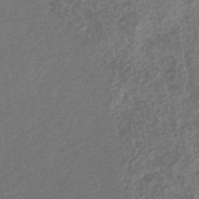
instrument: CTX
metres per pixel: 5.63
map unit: eHb
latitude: -31.3887
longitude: 72.1417
